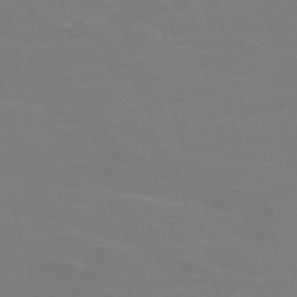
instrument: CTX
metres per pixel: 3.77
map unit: Nve
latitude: -58.4440
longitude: 51.9367
